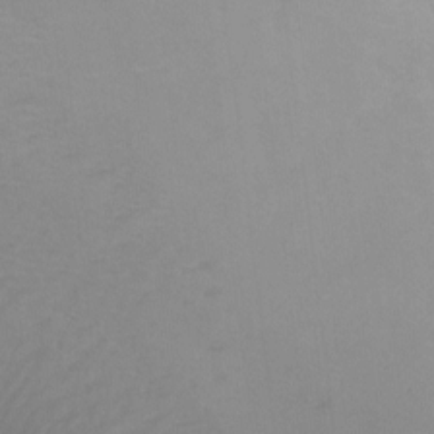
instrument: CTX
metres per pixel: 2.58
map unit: Ht
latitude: 1.0647
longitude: -36.0255
